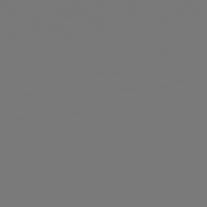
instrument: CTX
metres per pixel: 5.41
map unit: Hpe
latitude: 78.9514
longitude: -139.1403
